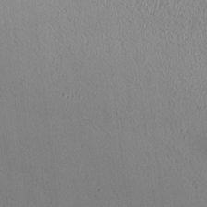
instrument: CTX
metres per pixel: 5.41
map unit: HNhu
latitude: -0.6141
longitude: -0.2333
